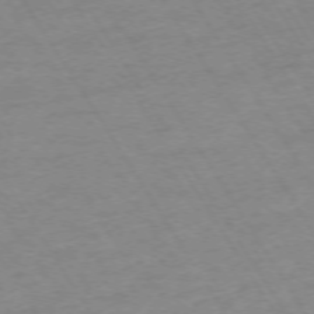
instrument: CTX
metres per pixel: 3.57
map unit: Ap
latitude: -73.8422
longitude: -82.6490
